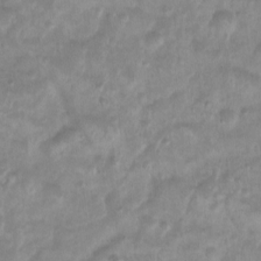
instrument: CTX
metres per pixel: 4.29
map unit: Htu
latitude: 3.4426
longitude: -21.7639
